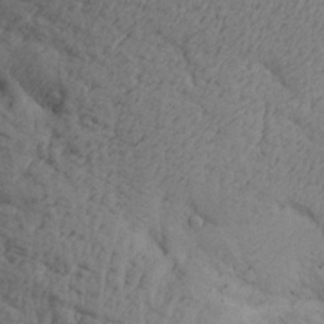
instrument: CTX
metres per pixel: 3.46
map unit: Aa
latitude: 26.6113
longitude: -129.4237
